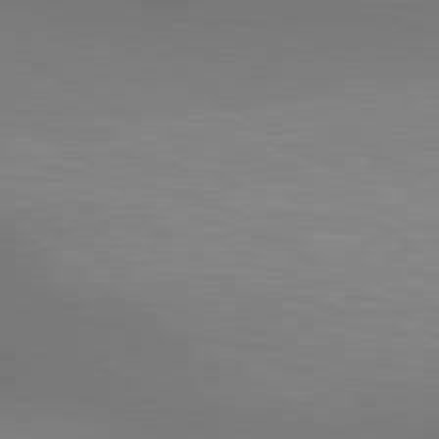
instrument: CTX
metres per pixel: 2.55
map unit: lApd
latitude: 80.2900
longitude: 134.3684
